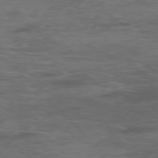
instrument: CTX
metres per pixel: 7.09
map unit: Ap
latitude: -76.2362
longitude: -68.5168
